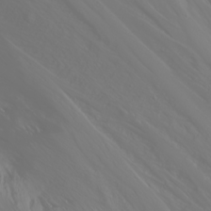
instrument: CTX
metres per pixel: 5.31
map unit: Nhu
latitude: -0.3873
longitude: -75.9717
